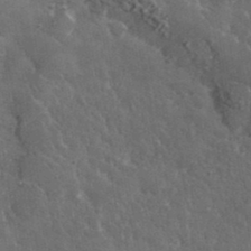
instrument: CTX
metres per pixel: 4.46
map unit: lHvf
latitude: 36.5735
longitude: -91.4804
